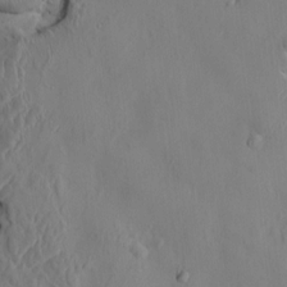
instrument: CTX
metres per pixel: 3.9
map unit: HNhu
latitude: 4.8758
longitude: -4.4034
